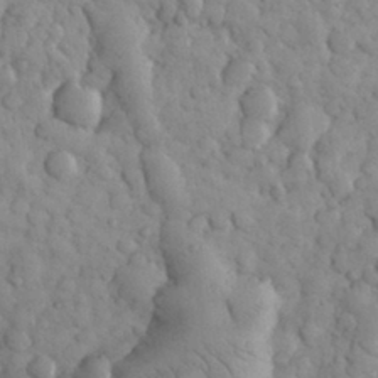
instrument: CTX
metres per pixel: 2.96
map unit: eHh
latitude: 31.6316
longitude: -68.3845
